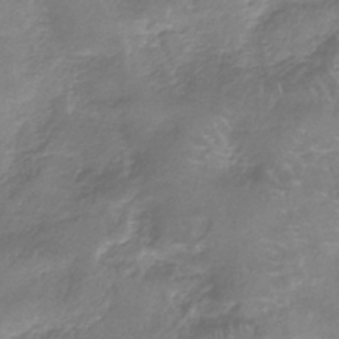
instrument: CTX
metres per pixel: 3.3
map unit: HNb
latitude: -35.1242
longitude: 55.7289
